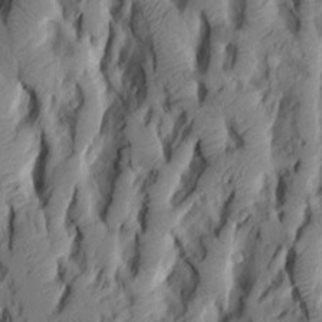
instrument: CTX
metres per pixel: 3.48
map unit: Aa
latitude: 9.4238
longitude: -126.4601
